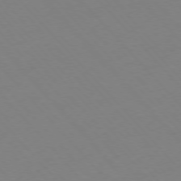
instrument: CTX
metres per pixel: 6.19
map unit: Hpe
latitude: -76.5574
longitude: -19.4804
